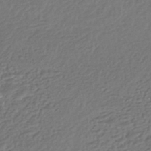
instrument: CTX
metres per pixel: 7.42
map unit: HNhu
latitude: -44.9353
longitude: 95.7288
